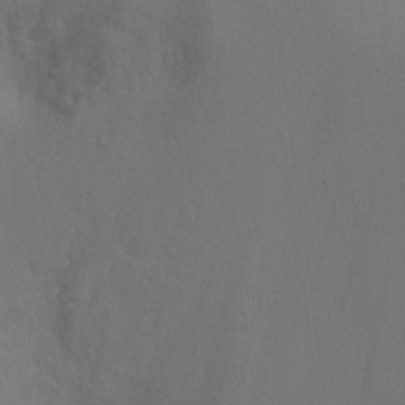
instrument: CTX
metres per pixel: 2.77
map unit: Ht
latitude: -2.0472
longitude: -16.0633
